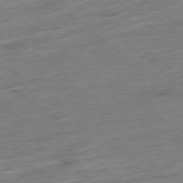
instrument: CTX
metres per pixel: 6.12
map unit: Ap
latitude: -79.0864
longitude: -48.4223
